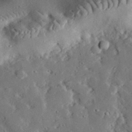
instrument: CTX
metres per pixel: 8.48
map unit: lHvf
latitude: 32.4412
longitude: -83.3481
